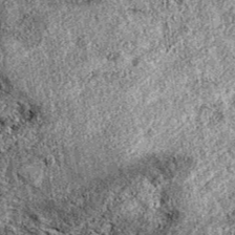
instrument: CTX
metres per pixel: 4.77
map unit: eAb
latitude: 37.8961
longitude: 111.8045
